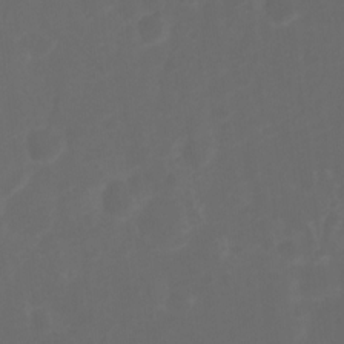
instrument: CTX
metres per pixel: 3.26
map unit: Ht
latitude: 1.9717
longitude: -22.8191
